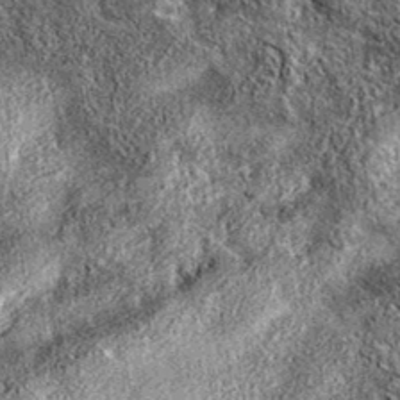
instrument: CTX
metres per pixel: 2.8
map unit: eAb
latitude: 37.4615
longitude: 108.3495
